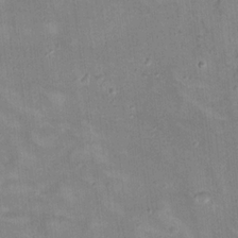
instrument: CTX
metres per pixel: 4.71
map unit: Hto
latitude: 17.7261
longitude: -39.0269
